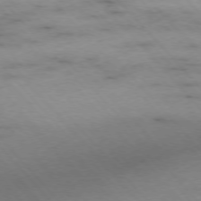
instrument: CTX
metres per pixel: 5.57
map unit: Ap
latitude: -76.5763
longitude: -90.2334
